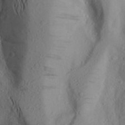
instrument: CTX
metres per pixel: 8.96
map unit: Aa
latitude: 24.5734
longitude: -147.3293
